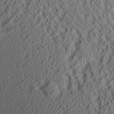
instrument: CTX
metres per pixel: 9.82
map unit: Aa
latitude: 26.0822
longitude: -135.5560
